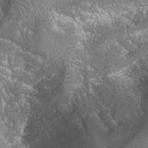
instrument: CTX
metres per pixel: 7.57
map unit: Nhu
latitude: -9.7478
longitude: -69.5938
